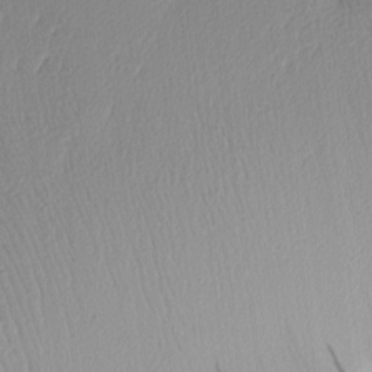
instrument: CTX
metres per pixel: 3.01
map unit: Nhu
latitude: 1.9150
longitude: -76.3656
